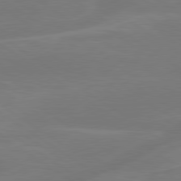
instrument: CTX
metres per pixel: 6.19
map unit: lApd
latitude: 79.5938
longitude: -142.4223
